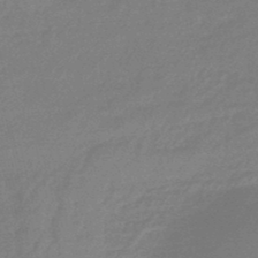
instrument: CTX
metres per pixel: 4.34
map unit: eHb
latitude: -46.3495
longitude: 86.8786
